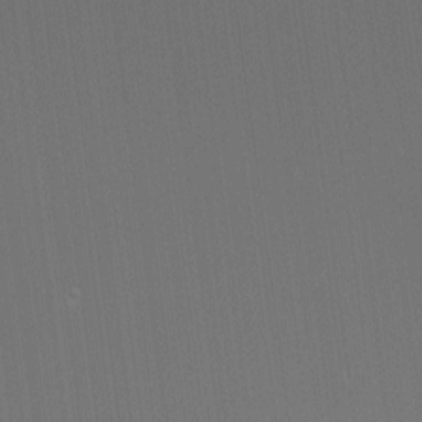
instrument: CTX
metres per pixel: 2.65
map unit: Nhu
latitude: -3.8800
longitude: -88.3279
